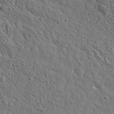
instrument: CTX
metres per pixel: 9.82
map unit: lHvf
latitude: 36.5546
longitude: -86.1578
